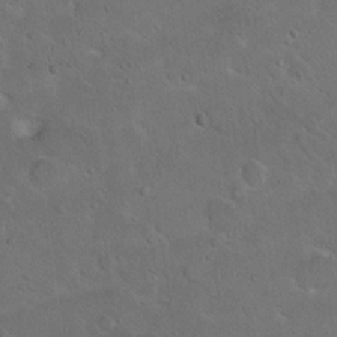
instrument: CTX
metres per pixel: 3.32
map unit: Hto
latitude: 15.8017
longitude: -37.8206
